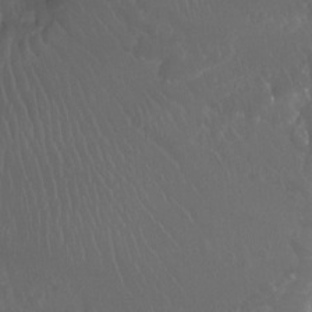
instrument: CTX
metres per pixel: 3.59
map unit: Ht
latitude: -12.1039
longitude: -44.4034
